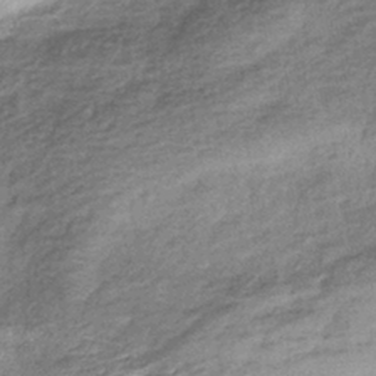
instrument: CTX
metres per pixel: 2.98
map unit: eHb
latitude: -39.5966
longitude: 81.2376
